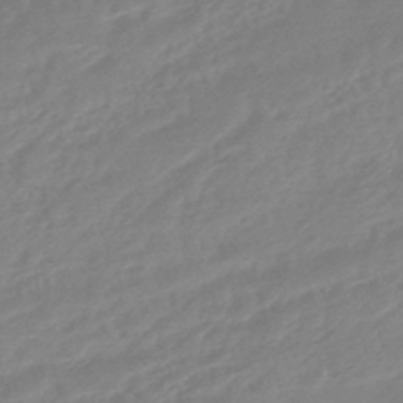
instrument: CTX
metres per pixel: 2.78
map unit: HNhu
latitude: -45.7289
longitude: 92.4062
